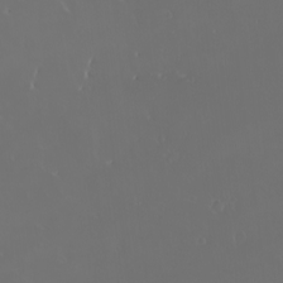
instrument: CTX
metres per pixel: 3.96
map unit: eHh
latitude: -2.3306
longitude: 19.9367
